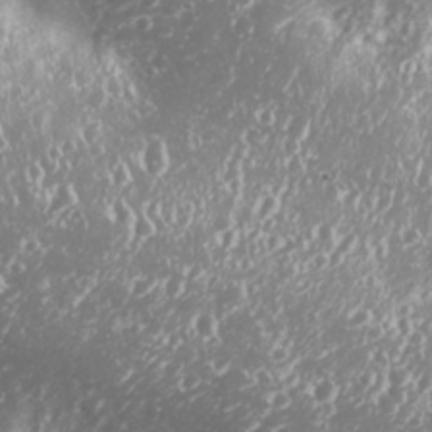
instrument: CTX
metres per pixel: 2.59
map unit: Nhu
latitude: 27.1970
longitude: -60.3278
